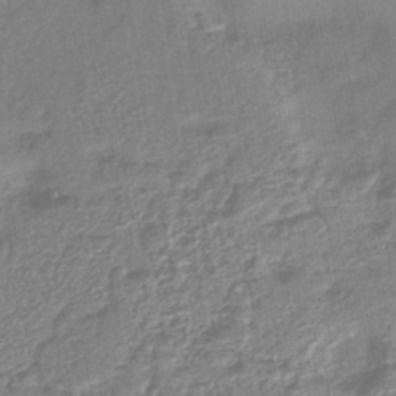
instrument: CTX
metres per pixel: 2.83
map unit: lHb
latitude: -42.9730
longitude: 81.7478
